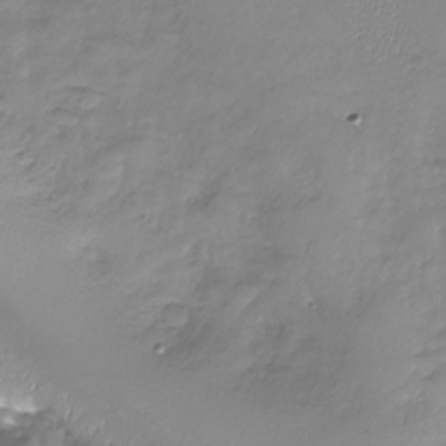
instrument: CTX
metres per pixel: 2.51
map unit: Nhu
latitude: -28.0283
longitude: -59.0081
